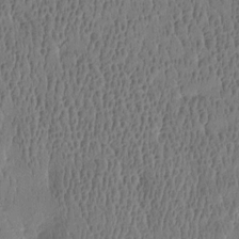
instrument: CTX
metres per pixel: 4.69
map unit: Htu
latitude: -4.5762
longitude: 176.3495
